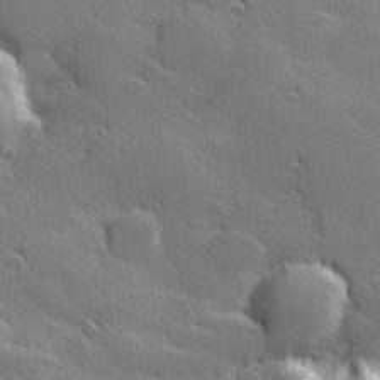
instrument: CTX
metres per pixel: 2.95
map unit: Hve
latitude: 27.7261
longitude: 143.9367
